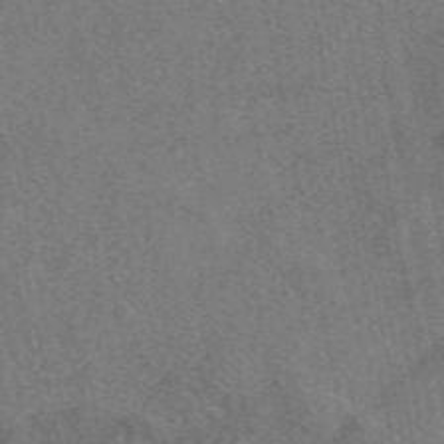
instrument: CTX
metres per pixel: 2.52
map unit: eAb
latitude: 48.2145
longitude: 109.5966
